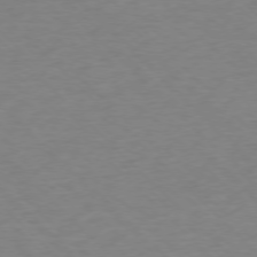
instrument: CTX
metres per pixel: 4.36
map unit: Ap
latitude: -76.2739
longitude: -78.1956
